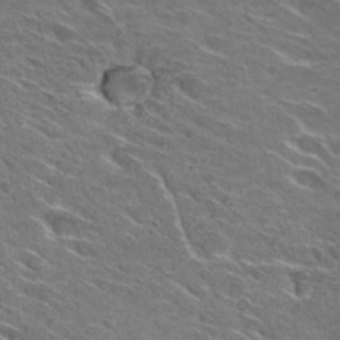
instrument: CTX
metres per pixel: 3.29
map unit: Hto
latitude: 29.4426
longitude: -43.1592
